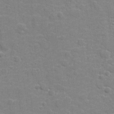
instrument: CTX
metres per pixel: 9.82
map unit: lHvf
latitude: 24.4034
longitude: 142.3495
